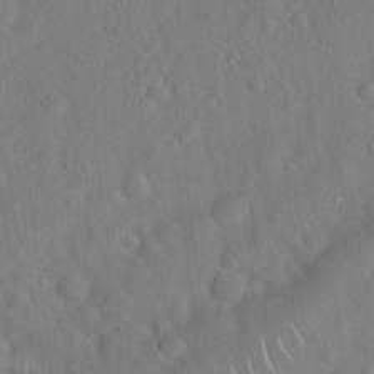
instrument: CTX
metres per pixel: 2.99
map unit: Hto
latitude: 19.4237
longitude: -53.0837
